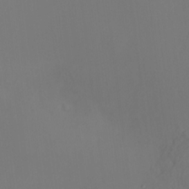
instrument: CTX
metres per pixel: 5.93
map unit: HNhu
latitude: 10.6869
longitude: 22.3306
